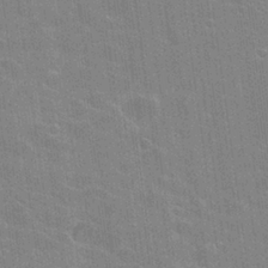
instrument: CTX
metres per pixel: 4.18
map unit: Hto
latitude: 25.8016
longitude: -43.1781
